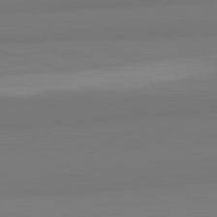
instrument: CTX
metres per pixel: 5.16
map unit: lApd
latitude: 82.4978
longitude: 172.3684
